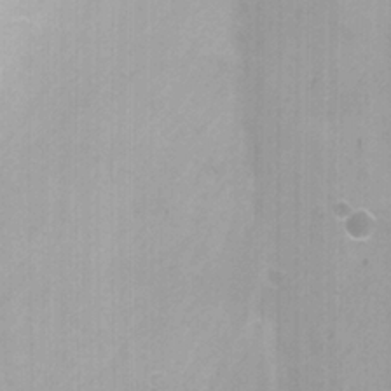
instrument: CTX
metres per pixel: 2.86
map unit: Nhu
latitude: -7.2943
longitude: -51.0836
